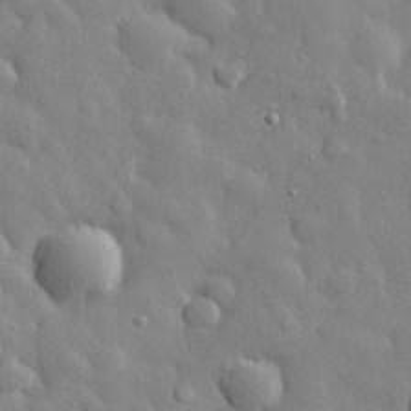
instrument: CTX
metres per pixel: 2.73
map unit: eHh
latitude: 28.8569
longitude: -78.2712
